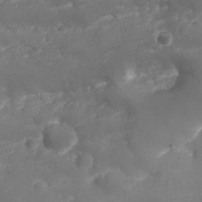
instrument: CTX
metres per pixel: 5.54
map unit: Nhu
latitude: 25.8583
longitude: -63.3860
